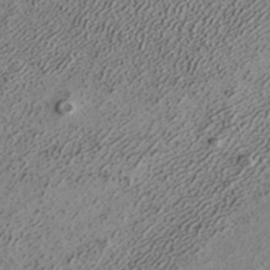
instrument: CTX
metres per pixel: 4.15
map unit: ANa
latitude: 37.4427
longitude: 19.5021
